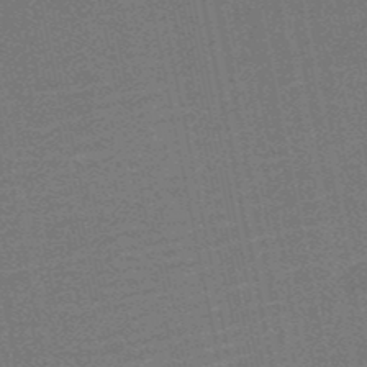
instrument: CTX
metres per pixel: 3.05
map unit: HNb
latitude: -52.1039
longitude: -47.9717
